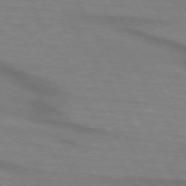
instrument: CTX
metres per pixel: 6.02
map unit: lApd
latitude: 73.9906
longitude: -65.2348
